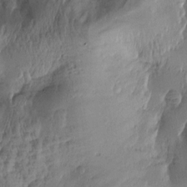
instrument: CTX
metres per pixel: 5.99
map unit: Htu
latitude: -2.8030
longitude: -177.4237
